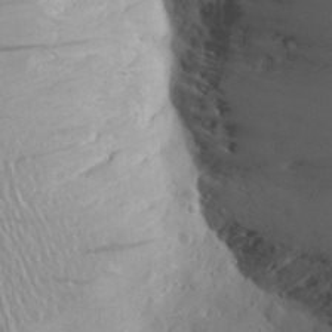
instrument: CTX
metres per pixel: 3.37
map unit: Aa
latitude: 23.2159
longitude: -145.1592
